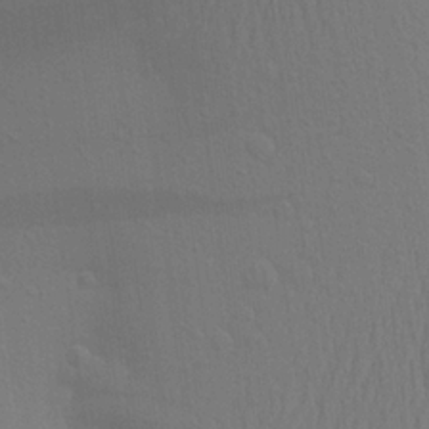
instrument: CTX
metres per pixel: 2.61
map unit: Aa
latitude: 22.6301
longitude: -145.1214
